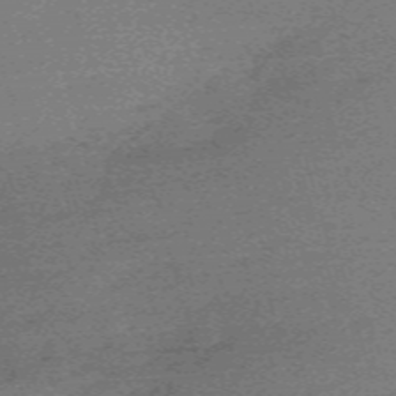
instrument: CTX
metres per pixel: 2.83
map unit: eHh
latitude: -61.4077
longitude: 51.8044
